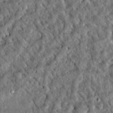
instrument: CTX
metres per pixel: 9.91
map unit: Hto
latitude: 15.8206
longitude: -35.3859
